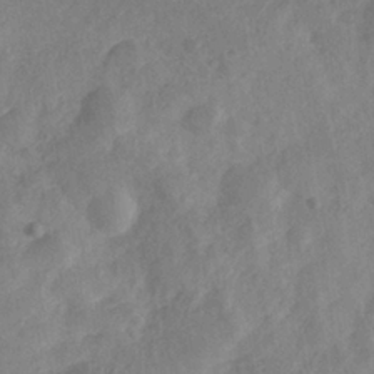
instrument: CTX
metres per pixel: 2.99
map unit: Nhe
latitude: -36.1794
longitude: -176.7057
